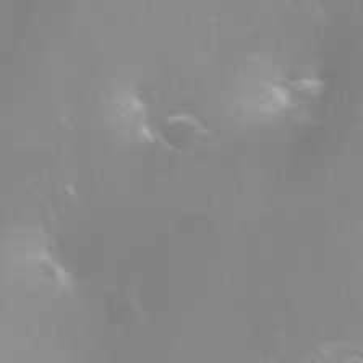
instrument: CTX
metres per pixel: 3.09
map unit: Ht
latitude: -15.7478
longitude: -40.6679
